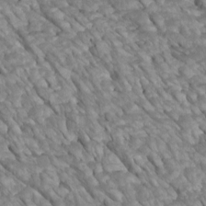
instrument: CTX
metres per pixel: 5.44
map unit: Htu
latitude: 2.0444
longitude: 144.2551
